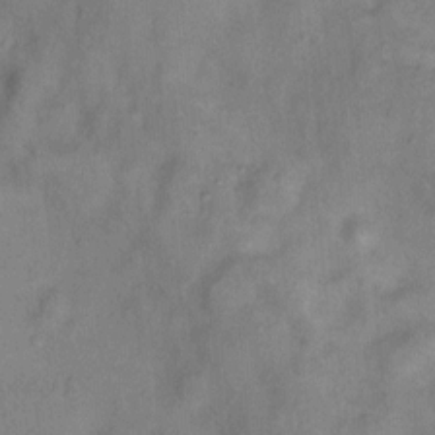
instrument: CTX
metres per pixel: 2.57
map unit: Nhu
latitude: 11.3293
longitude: -28.4601
